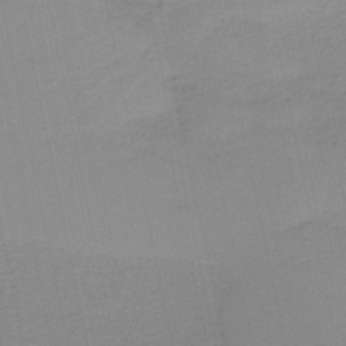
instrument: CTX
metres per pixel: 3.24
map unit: HNb
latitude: -36.4251
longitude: 56.3873
